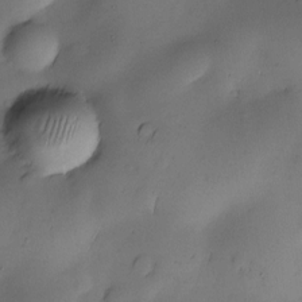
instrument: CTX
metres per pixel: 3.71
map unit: Nve
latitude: -23.5021
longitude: -138.8947
